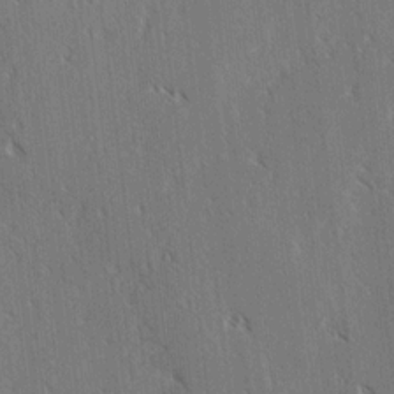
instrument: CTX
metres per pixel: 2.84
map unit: lAvf
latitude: -3.9556
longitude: -113.4426
